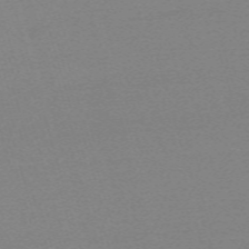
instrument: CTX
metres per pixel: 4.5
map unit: eHh
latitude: -62.1983
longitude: 52.0472
